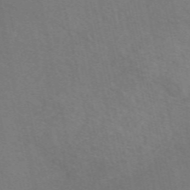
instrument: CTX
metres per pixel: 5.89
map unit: eAb
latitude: 51.1403
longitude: 113.1242
